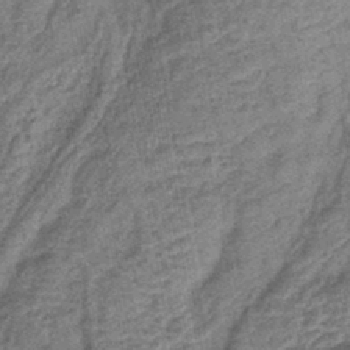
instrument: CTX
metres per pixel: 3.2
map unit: lHb
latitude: -42.8408
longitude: 79.1242
